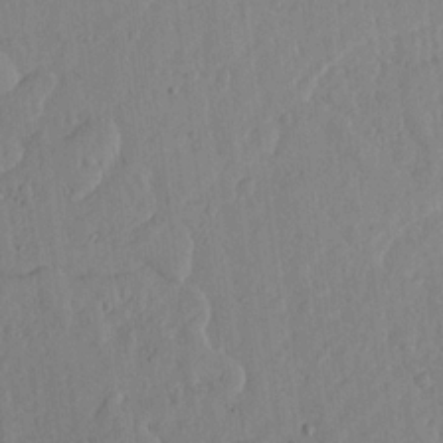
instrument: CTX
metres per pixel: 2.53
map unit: lHvf
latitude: 19.0269
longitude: -115.6127
